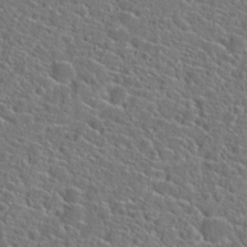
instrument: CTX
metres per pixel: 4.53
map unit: Hto
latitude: 23.6505
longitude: -45.2159
